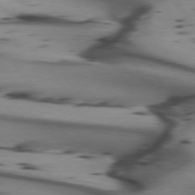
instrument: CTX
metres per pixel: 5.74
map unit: lApd
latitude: 74.7624
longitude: -64.9703
